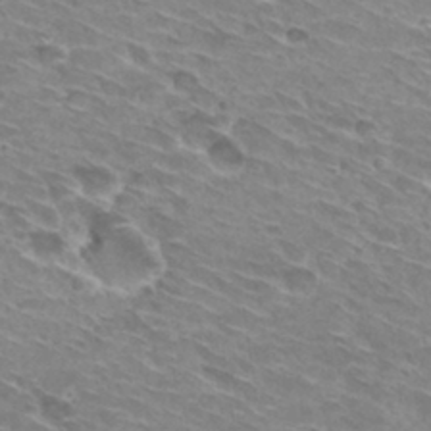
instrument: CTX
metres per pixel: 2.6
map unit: Hto
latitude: 30.2901
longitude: -42.5546
